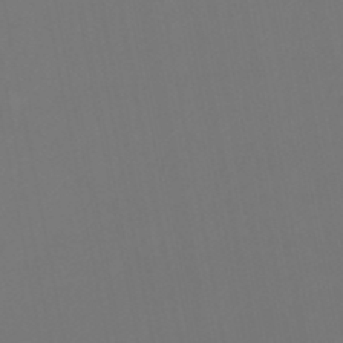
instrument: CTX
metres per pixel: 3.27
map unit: lHb
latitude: -47.5588
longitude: 74.3873
